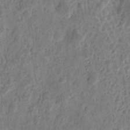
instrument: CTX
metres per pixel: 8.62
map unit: eHh
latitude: 9.9717
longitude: -73.8773
